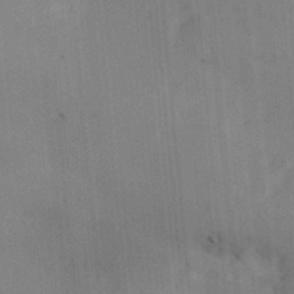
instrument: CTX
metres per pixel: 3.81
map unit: Hve
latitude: 31.6127
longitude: 148.8219
